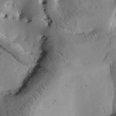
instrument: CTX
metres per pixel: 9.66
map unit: Htu
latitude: -3.6532
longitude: 169.8989
